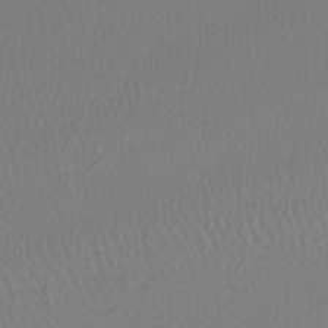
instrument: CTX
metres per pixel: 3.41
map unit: lHb
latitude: -42.6329
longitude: 74.3873
